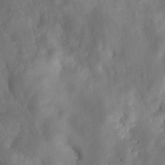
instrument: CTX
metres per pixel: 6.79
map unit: HNhu
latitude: 6.1956
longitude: 13.1809
